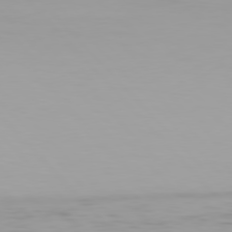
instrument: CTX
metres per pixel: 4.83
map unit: Hpe
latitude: 77.5938
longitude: -166.5734
